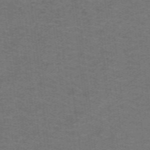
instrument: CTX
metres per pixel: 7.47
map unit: lHb
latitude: -42.8974
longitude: 54.3684
